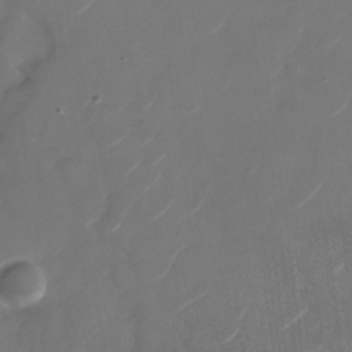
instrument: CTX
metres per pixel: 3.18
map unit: Nhu
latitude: -28.6896
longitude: -71.4426
